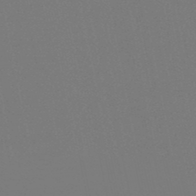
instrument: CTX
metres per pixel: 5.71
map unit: lHb
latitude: -50.8030
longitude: 80.0472
